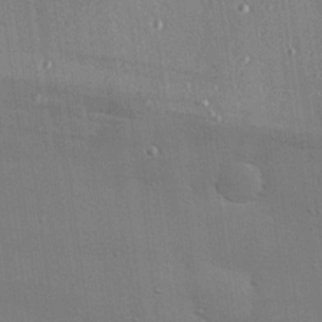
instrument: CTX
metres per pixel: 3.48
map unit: Hve
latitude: 26.6680
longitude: -90.3845
